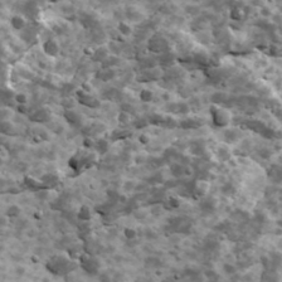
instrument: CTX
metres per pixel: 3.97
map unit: Ave
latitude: 17.4426
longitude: -134.6679
